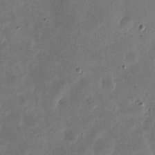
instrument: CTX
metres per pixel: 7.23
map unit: eHh
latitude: 5.1970
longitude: -71.4237
